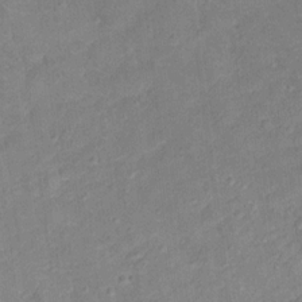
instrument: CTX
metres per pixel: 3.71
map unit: Ht
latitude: 13.6505
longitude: -39.4237
